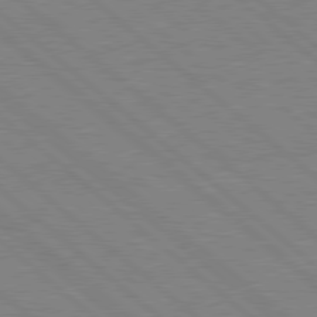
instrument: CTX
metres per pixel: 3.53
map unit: Hpe
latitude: 78.2712
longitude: -123.4615
